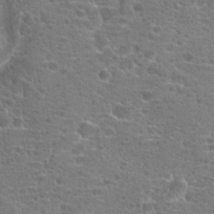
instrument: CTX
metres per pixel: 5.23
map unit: Hto
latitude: 18.6679
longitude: -41.6504
